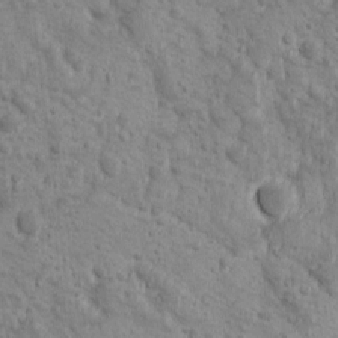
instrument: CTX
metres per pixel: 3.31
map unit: Ave
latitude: 10.6680
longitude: -104.1956
